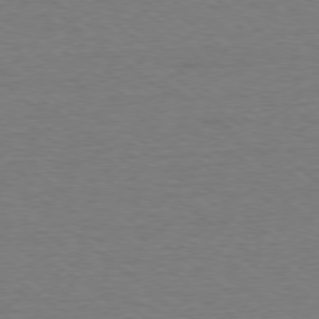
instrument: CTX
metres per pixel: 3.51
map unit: Ap
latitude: -78.8408
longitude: -82.2522
